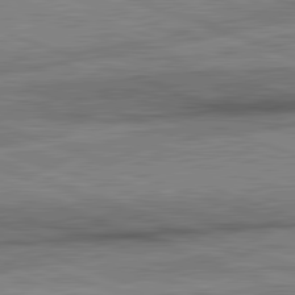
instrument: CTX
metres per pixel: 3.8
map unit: lApd
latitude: 82.3278
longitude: -162.1011
